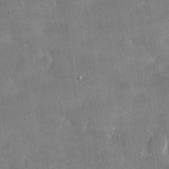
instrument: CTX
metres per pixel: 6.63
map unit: lHvf
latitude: 30.8758
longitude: -93.3670
